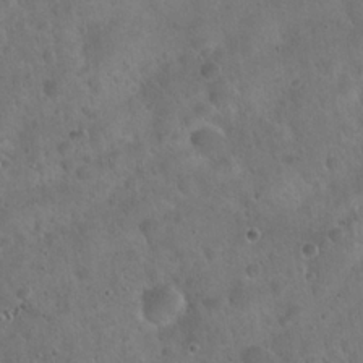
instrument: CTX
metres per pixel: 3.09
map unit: Hto
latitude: 22.4979
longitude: -54.8191
